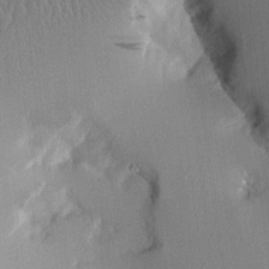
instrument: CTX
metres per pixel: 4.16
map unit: Aa
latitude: 10.7057
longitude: -127.7639
